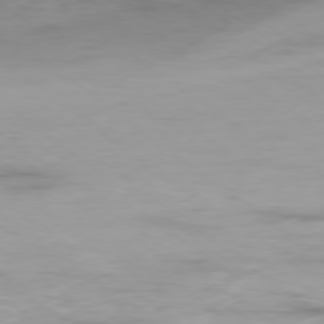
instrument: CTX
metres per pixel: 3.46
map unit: Ap
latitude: -78.4818
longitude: -94.1389
